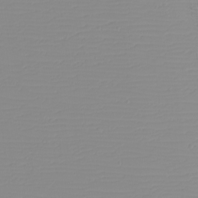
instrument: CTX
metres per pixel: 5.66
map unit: eHh
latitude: -5.1620
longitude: -83.3670
